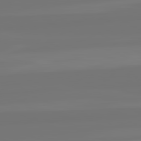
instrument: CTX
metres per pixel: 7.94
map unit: lApd
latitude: 82.1955
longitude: -177.2915
